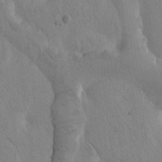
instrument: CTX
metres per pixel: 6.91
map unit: Htu
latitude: -1.4455
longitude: 174.5762
